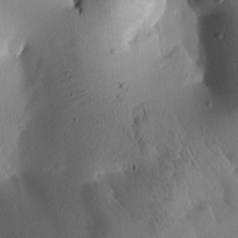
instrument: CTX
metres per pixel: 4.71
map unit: Htu
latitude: -0.4062
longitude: 171.3699
